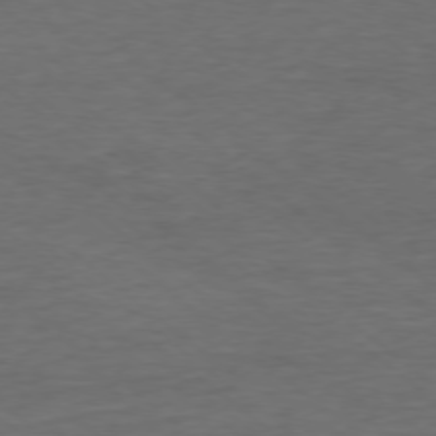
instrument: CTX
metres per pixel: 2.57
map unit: Ap
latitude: -77.2187
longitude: -76.0822
